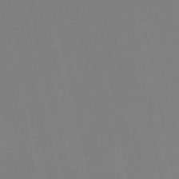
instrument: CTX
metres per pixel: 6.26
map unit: lHb
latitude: -48.8786
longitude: 70.4251
